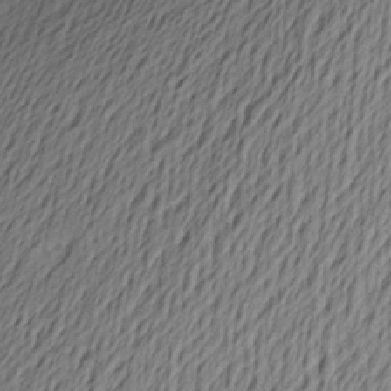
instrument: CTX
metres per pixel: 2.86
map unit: Aa
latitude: 21.1214
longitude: -144.7246
